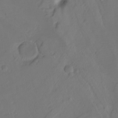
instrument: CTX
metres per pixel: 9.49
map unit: Hto
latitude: -7.3698
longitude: -44.8947
